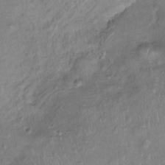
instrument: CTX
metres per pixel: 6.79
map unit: Ht
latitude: 15.0081
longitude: -41.1592
